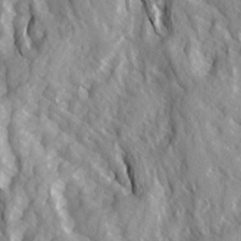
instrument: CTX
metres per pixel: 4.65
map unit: Ave
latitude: 14.7625
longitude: -132.1956
